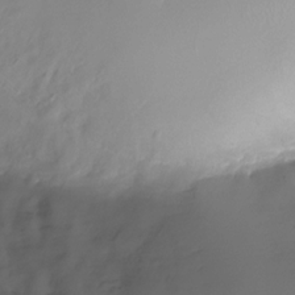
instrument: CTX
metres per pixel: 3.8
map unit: Nhu
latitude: -28.9164
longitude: -79.9339
